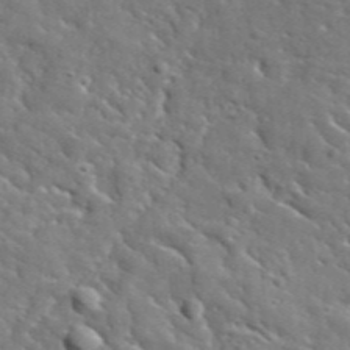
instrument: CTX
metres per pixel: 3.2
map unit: lHvf
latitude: 36.3656
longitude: -86.9702
